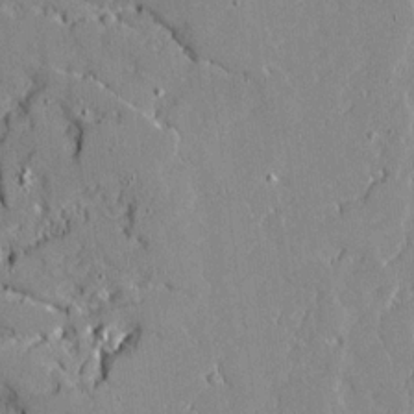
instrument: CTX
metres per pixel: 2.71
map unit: Ave
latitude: 18.8002
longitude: -127.9528
